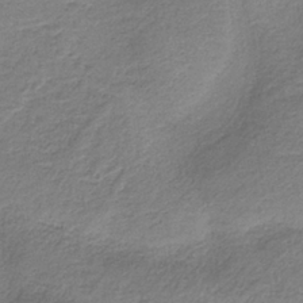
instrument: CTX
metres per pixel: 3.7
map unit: HNb
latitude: -35.0297
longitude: 59.0486
